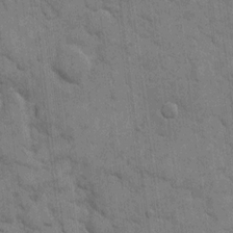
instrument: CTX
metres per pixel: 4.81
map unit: eHh
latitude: 12.3656
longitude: -65.5560
